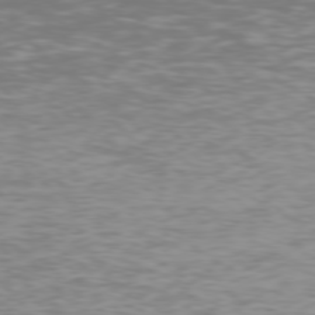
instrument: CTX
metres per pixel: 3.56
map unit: Hpe
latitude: 76.9513
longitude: -169.8772
